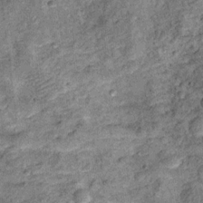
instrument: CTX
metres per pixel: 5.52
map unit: Ht
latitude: 10.8191
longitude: -38.7246
